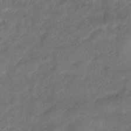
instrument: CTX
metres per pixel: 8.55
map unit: eHb
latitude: -35.5399
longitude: 81.9745
